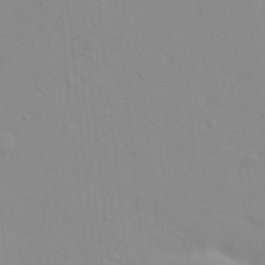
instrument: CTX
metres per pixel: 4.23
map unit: eHh
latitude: 21.2348
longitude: -64.1011
